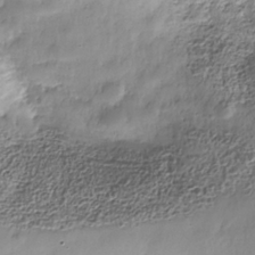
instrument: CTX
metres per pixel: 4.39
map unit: Nhe
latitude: -36.4629
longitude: -178.5168
